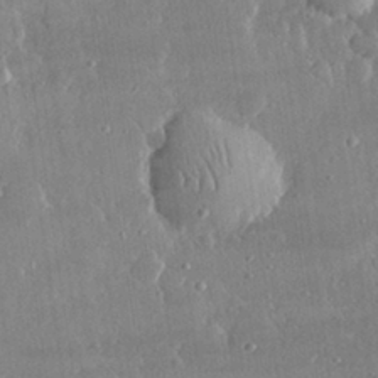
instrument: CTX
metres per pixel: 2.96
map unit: lHvf
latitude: 30.3468
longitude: -92.6868
